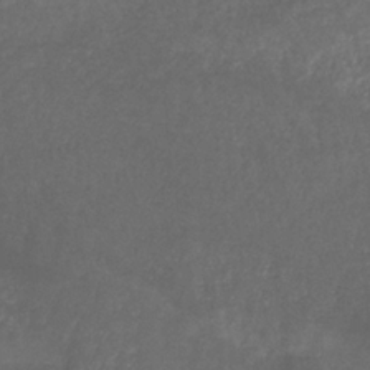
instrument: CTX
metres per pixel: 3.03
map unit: eHb
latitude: -32.5763
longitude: 71.3699
